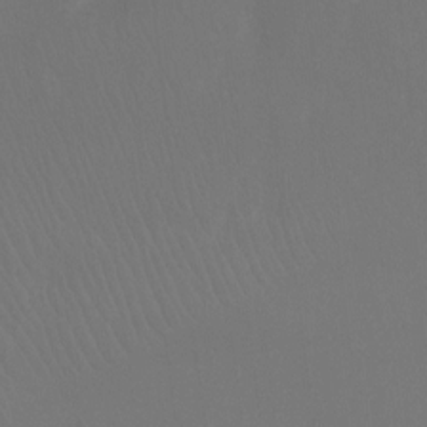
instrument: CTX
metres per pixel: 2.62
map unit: Ht
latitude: -9.0108
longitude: -33.5938
